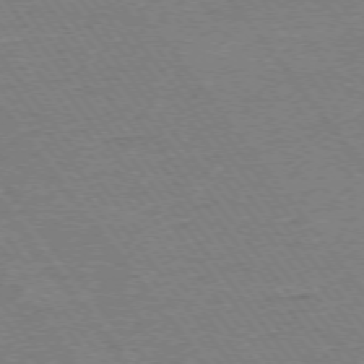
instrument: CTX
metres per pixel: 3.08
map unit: Ap
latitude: -74.8408
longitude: -82.3467
